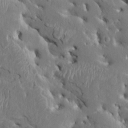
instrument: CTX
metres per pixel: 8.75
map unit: HNhu
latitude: 5.1970
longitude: -4.8380
